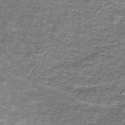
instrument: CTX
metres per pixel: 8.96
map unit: lHb
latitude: -42.5762
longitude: 55.6344
